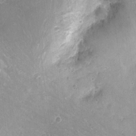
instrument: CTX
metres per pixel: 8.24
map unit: Ht
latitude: -4.6707
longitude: -36.5735
